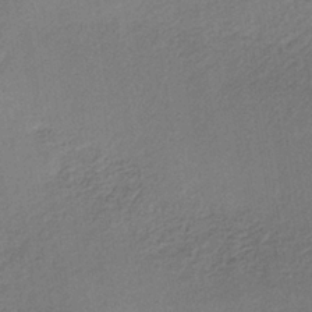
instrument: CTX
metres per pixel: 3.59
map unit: lHb
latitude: -35.3132
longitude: 62.5196
